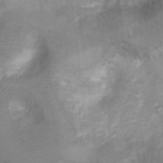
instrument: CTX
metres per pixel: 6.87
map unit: Ht
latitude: -3.3509
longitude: -28.5168
